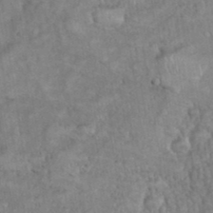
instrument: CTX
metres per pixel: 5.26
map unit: eHh
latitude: 38.2333
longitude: -57.0080
